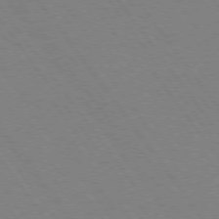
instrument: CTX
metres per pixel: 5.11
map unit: Hpe
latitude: 74.5546
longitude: -137.4805
